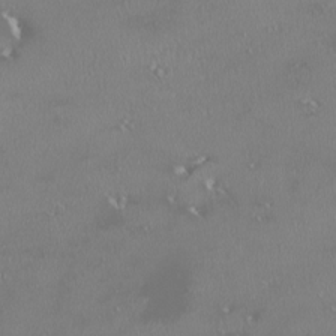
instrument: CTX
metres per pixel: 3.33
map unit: HNhu
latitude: -1.9179
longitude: 11.3699
